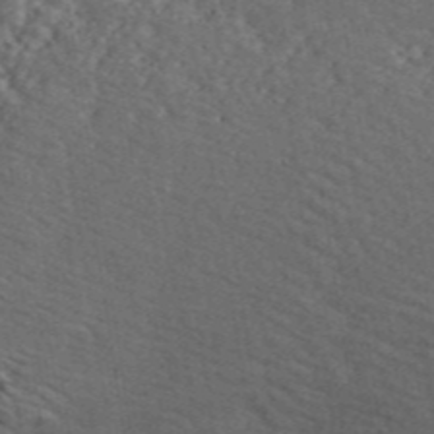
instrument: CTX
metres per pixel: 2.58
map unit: ANa
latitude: 45.6883
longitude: 45.7100
